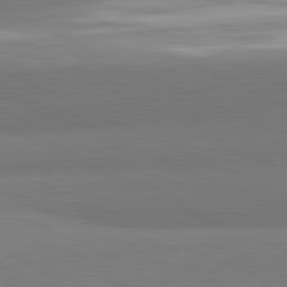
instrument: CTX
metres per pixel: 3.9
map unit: lApd
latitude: 81.8583
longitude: 151.5399
